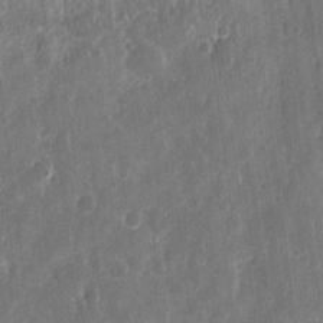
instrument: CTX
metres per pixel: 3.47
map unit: eHh
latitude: 11.7639
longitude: -72.8569
